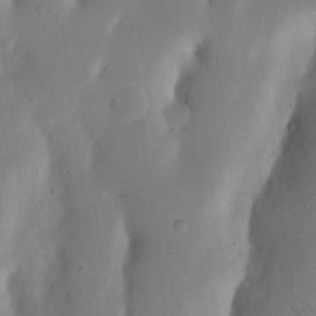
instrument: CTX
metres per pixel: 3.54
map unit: Nhu
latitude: 19.6505
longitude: -74.2523
